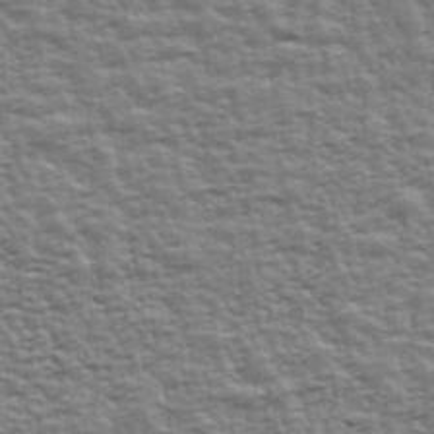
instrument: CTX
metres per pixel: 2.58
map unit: Ave
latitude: 42.9514
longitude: -112.3278
